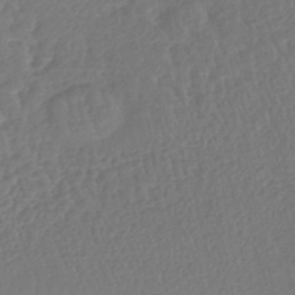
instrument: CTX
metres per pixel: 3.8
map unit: lHb
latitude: -43.4454
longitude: 67.2565
